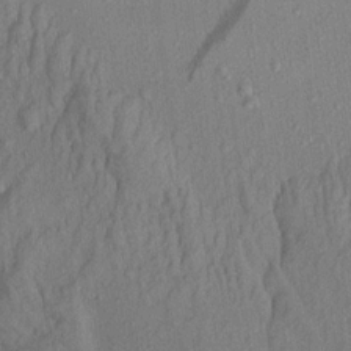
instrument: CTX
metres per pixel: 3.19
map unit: Aa
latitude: 14.8191
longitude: -143.8017
